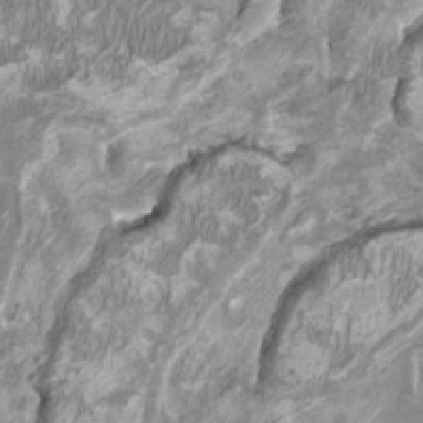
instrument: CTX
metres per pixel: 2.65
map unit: HNhu
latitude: 2.1200
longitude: -2.4412
